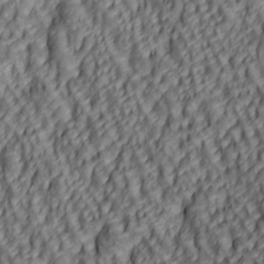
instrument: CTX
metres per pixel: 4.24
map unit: lAa
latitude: 5.5182
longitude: -116.5735
